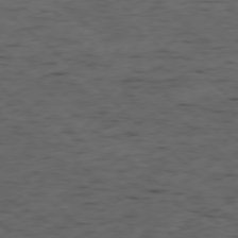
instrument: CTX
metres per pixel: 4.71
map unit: Ap
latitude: -78.3117
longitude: -60.7624
